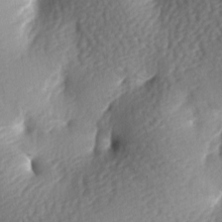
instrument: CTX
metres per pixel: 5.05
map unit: lAa
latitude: -7.5966
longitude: -126.4034
